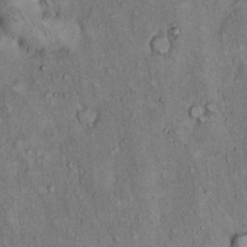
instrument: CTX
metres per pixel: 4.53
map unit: Hto
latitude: 12.1767
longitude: -60.3089
